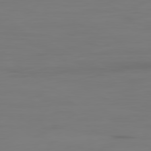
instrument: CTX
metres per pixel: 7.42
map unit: Ap
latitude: -80.2740
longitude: -59.6127
